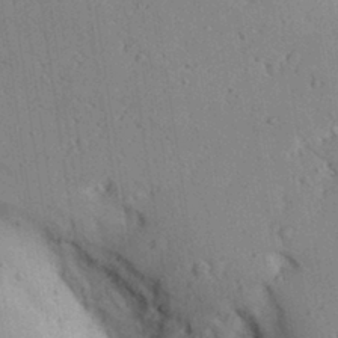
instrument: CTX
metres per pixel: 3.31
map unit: Aa
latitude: 28.8002
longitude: -146.7058
